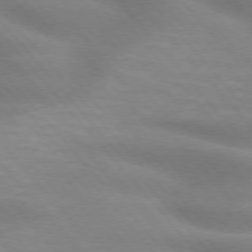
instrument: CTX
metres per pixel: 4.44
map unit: lApd
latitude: 74.1389
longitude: -61.0269
